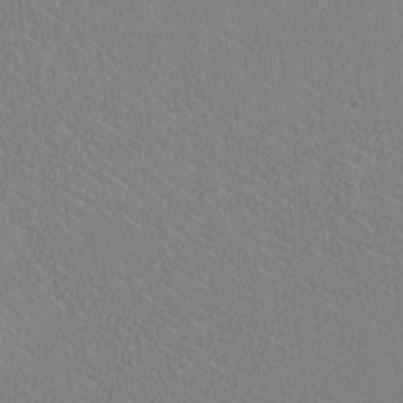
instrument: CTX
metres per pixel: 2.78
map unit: HNhu
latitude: -0.6708
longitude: -1.1214
